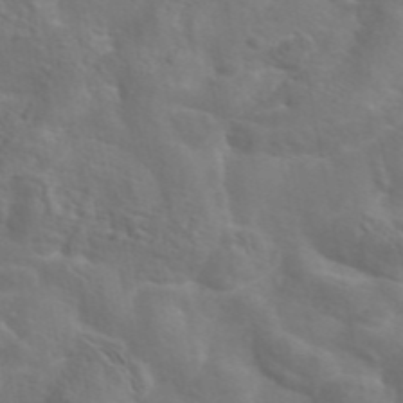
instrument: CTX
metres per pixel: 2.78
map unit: eAb
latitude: 45.2915
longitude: 125.5588
